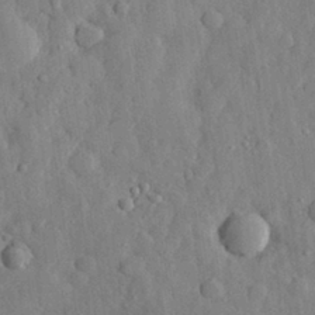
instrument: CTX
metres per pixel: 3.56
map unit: eHh
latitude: 29.5371
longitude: -77.3859
